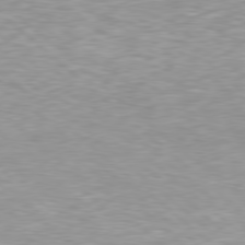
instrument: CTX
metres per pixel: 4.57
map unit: Hpe
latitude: 78.1956
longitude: -148.8380
